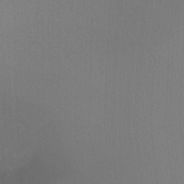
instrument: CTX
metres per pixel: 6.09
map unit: Ht
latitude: -8.5007
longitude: -31.5183
